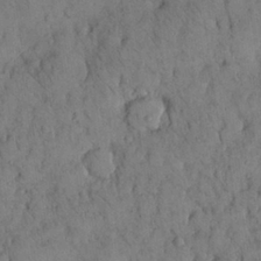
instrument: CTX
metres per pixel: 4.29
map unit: Nhu
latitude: 28.8002
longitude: -72.2712
